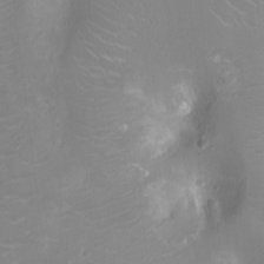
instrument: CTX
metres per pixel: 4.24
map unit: Ht
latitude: -3.7477
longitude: -16.6113
